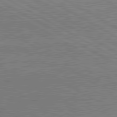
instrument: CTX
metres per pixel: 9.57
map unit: lApd
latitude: 80.8002
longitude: 142.8030
